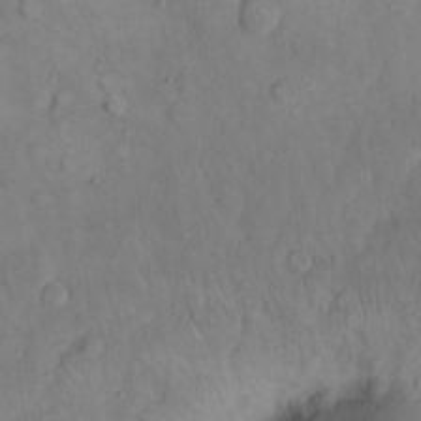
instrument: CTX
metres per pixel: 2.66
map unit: eHh
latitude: 14.6869
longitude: -67.4048
